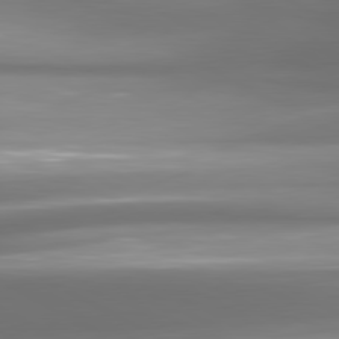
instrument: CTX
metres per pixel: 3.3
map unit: lApd
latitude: 80.7624
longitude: -139.8205
